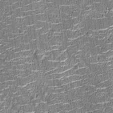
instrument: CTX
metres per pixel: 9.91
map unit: Nhu
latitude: -14.1417
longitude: -23.3671
